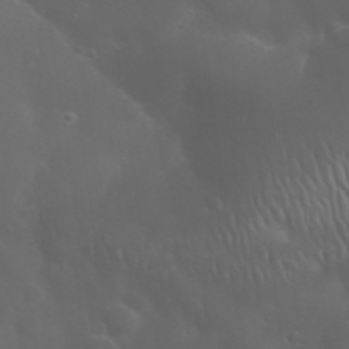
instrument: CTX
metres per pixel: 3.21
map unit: Nhu
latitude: 28.6112
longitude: -66.7624
